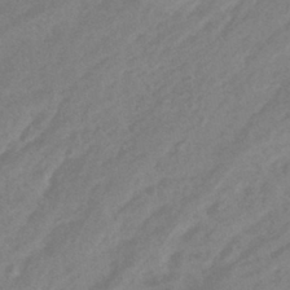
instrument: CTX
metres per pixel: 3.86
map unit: HNhu
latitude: -43.0297
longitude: 90.9353
